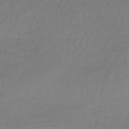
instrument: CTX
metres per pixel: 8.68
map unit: lHb
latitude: -38.2173
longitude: 61.8800
